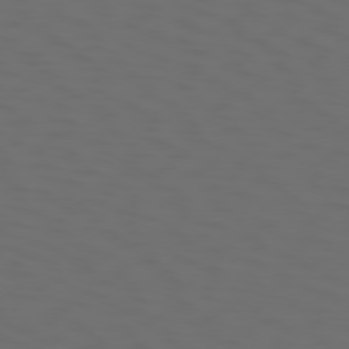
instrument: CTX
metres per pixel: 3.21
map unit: Hpe
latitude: 74.1767
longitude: -125.7827
